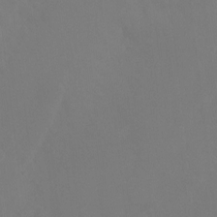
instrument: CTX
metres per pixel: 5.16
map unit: Nhu
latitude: -8.6140
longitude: -47.8962
